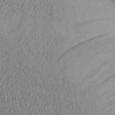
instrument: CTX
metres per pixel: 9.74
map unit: Aa
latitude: 26.7246
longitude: -132.3089
